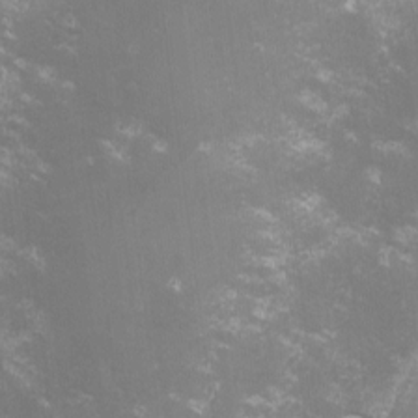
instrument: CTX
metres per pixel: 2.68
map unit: lHvf
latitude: -14.7464
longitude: -101.2915
